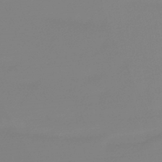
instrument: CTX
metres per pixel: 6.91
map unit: lHb
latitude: -44.4251
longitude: 72.8786
